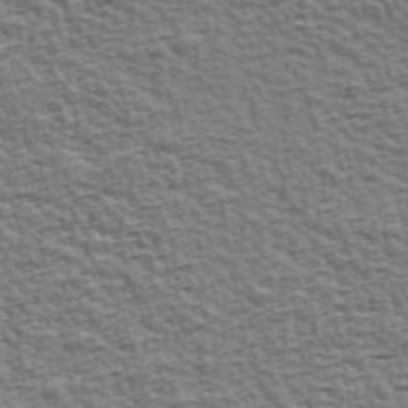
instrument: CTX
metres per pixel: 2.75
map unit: Ave
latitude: 43.1592
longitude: -112.3467
